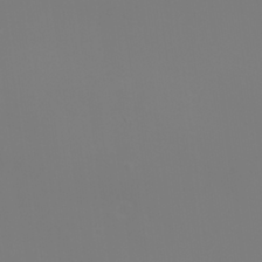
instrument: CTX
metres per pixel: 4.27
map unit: eHh
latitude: -2.2172
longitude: -75.9528
